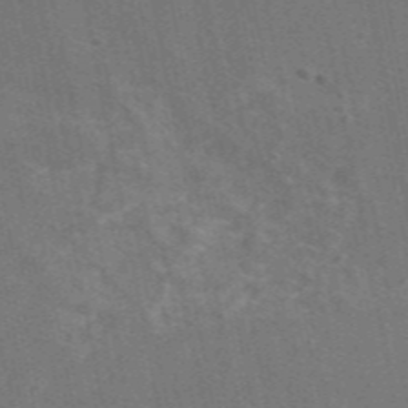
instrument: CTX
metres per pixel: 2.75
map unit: eAb
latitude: 47.2348
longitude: 116.4817
